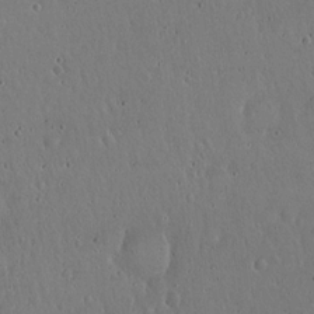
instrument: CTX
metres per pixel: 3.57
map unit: Hto
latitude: 18.0255
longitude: -59.4804
